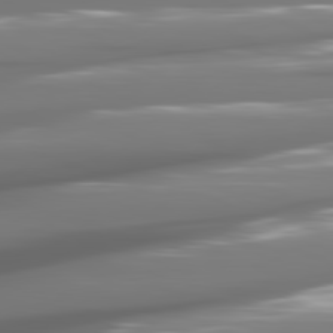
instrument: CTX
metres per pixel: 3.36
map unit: lApd
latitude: 81.1970
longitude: -141.0269
